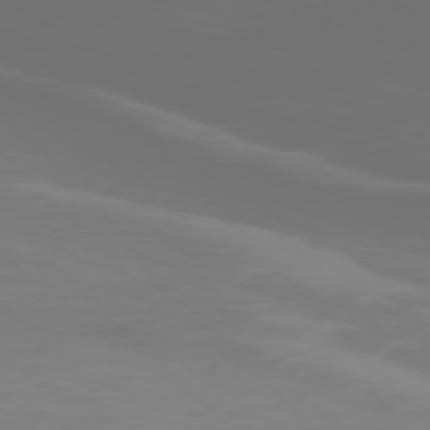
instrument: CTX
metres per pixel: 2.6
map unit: Ap
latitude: -77.1242
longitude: -73.7261
